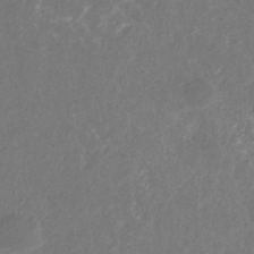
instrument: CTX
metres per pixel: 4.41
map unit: eHb
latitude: -31.0486
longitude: 70.1228
